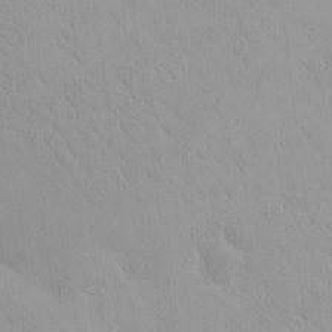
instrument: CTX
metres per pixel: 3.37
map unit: eHh
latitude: -1.3888
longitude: 19.3888
